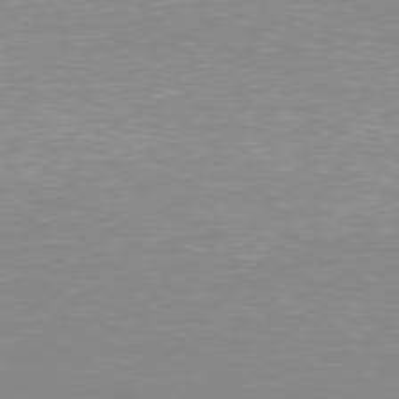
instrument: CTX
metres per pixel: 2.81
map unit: Hpe
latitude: 77.7071
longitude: -161.4993
